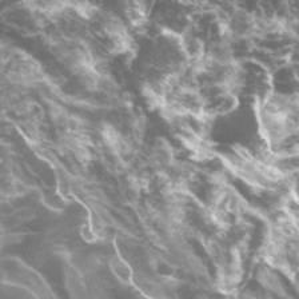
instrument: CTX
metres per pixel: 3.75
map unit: Htu
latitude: -1.2187
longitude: -76.6112
